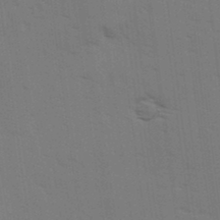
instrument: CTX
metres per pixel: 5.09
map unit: Ave
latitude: 14.3846
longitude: -102.6112
